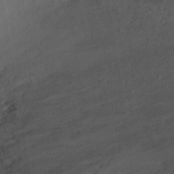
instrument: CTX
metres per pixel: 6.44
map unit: Ht
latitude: -0.3307
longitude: -45.4237
